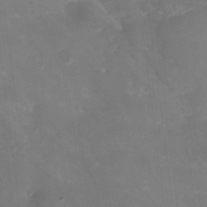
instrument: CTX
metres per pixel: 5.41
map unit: Nhu
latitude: -15.1620
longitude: -58.0822
